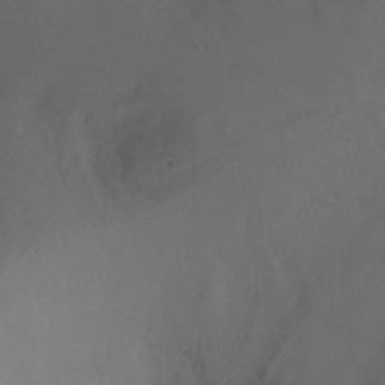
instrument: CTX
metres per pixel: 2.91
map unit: Ht
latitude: -7.3320
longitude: -23.6505
